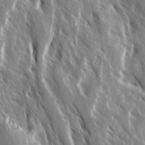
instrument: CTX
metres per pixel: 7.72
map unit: Ave
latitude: 15.1215
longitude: -132.7624
